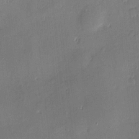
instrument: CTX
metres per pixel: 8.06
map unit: Hve
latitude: -9.1998
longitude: 175.3887
